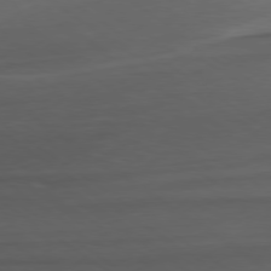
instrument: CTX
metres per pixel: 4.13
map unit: Ap
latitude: -79.3698
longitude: -57.9528
